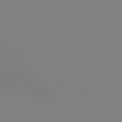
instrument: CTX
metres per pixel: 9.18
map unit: Ap
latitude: -77.4832
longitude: -63.5749
